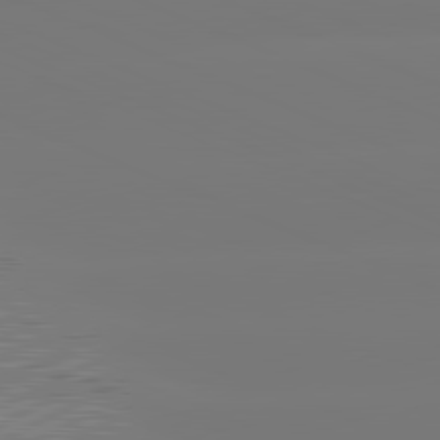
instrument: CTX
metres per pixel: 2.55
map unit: lApd
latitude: 81.3482
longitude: -150.8191
